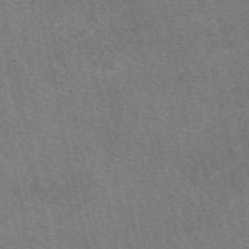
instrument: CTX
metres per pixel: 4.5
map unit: eAb
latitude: 51.0458
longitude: 112.0094
